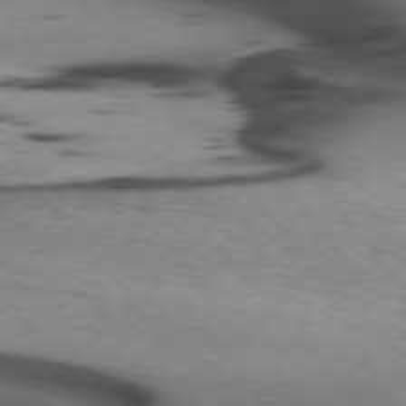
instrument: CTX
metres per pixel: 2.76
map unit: lApd
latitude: 75.6694
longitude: -66.2333
